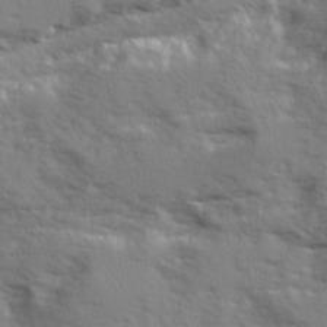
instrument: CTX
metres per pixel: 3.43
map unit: Ave
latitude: 12.1200
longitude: -101.9528
